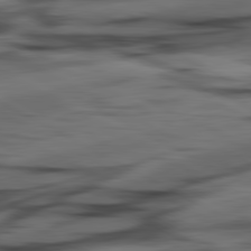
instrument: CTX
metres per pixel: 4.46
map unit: lApd
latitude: 80.8380
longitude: -84.4790
